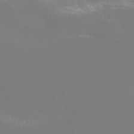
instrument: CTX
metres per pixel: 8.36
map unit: Nve
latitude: -56.9730
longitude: 52.1416
